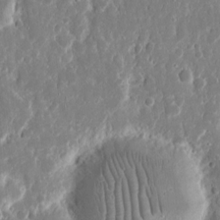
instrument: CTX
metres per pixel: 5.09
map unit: eHh
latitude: 12.1011
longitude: -72.0822
